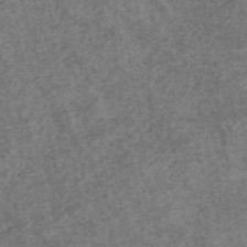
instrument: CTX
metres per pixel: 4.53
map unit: ANa
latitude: 42.3845
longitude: 26.9541
